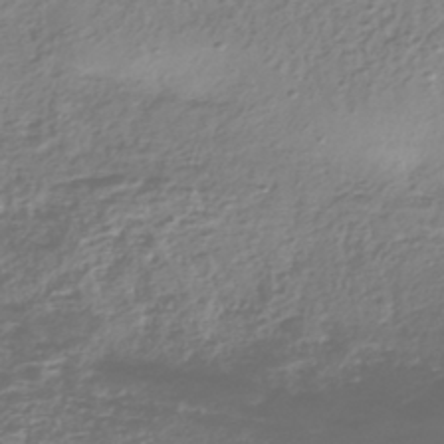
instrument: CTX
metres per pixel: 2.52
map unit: HNhu
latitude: -43.6154
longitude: 100.7085
